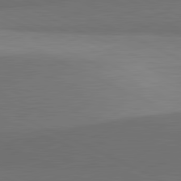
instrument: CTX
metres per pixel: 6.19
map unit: lApd
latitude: 81.6694
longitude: 153.8044
